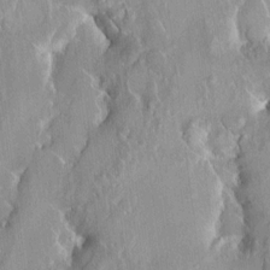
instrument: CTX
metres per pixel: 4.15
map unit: HNhu
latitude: 2.3656
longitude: 8.2172
